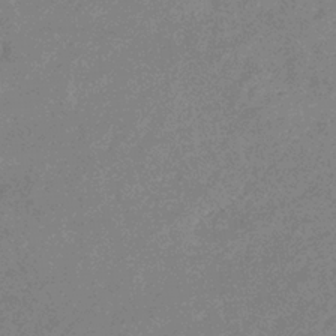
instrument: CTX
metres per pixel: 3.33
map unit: eHb
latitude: -37.3698
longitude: 76.8219
